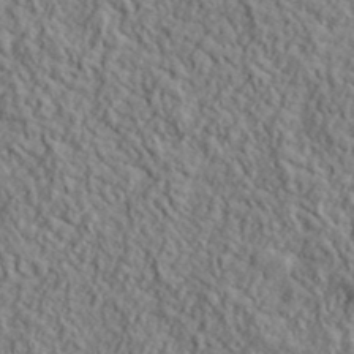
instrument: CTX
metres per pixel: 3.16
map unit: lHvf
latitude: 39.7638
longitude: -89.2537
